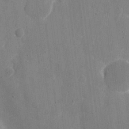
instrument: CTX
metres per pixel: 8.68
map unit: eHh
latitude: 8.6680
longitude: -68.1389
